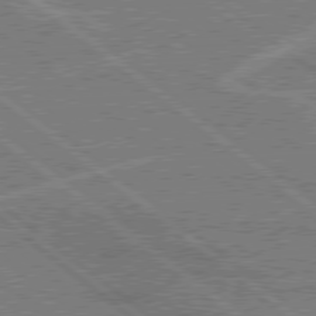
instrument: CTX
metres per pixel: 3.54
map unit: Hpe
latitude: 78.3656
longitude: -160.8191
